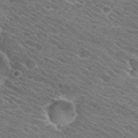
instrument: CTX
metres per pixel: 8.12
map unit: Hto
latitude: 30.8947
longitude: -45.8205
